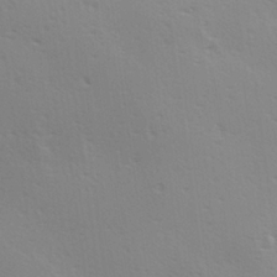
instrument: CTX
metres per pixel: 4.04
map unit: Hve
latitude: 19.1592
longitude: 149.3888
